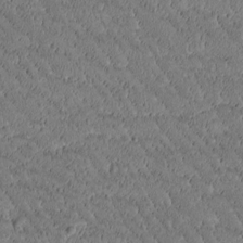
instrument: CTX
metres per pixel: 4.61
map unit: Htu
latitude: -2.6140
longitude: 176.4251
